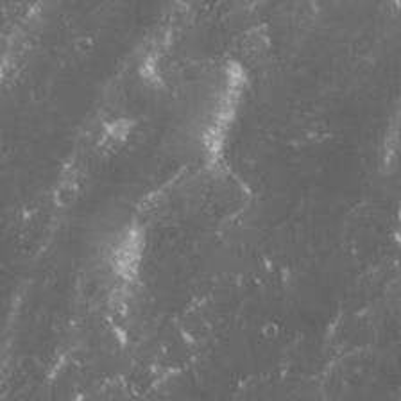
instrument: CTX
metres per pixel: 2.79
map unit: Nhu
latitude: 26.8191
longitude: -60.6868
